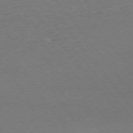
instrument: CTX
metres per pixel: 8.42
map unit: Ap
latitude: -75.3510
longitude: -84.1767
